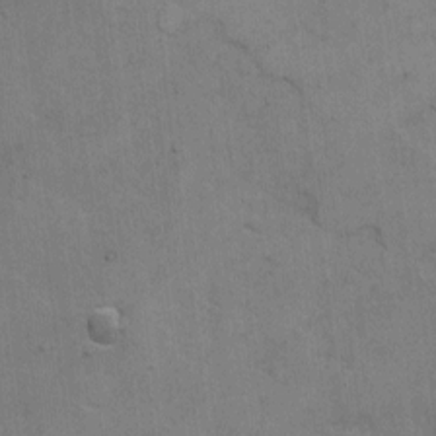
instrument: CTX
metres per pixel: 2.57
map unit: Hto
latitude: 5.5560
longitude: -61.6505
